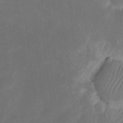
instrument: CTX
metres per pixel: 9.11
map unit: eHh
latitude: 8.8191
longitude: -71.3293
